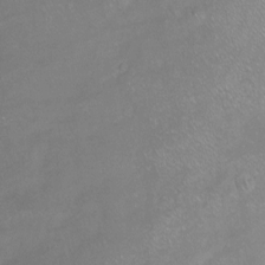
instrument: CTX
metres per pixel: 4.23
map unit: Ht
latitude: -14.7652
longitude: -42.4223
